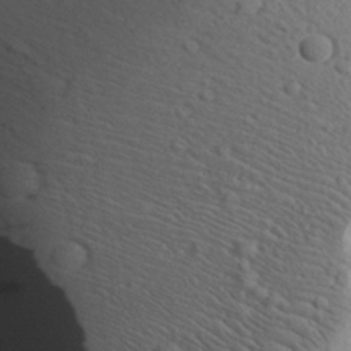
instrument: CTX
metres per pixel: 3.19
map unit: Aa
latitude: 29.9717
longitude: -138.4790
